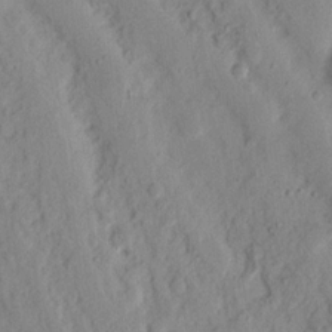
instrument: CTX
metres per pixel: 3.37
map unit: Nhu
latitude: 16.5168
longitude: -73.7072
